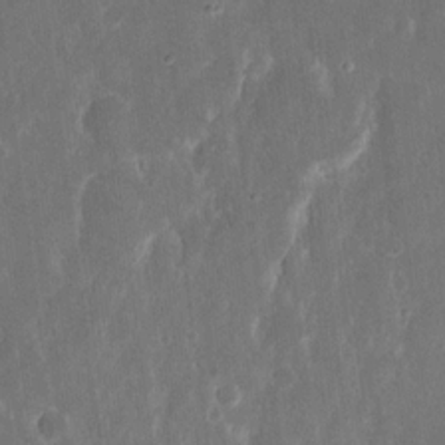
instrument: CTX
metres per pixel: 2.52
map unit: eHh
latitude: 16.1200
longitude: -72.8002
